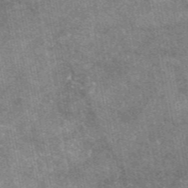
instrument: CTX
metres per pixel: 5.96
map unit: eAb
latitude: 47.2726
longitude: 122.4251
